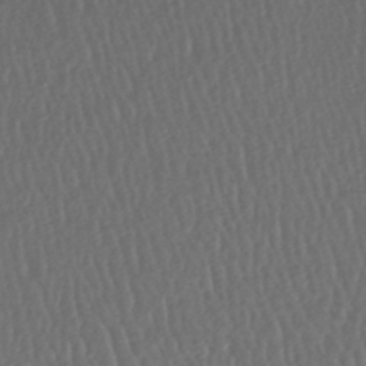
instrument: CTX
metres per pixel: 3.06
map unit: lHb
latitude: -43.8989
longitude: 76.3684
